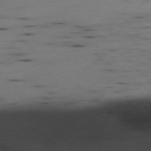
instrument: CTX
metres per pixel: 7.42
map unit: Ap
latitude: -78.2928
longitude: -61.1592
